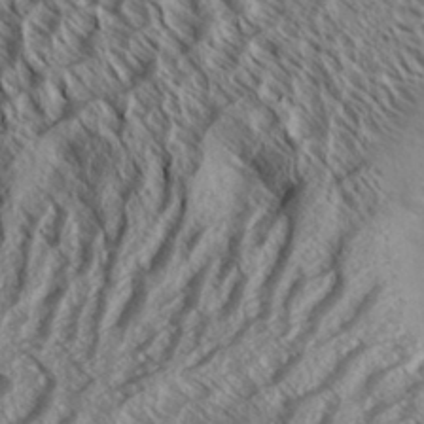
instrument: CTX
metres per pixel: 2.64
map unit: Aa
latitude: 33.4426
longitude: -139.1025
